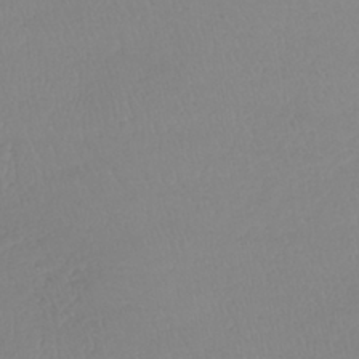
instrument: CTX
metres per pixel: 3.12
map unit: lHb
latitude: -41.4643
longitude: 71.3321
